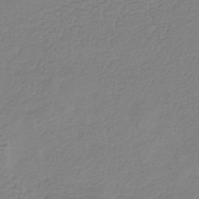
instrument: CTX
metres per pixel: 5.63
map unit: HNhu
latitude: -44.0850
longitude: 105.1620
